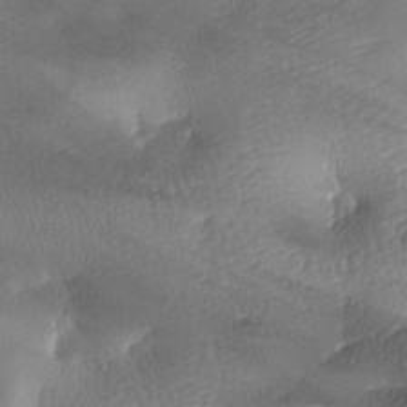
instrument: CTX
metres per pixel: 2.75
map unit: lAa
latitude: -8.1984
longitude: -127.9717
